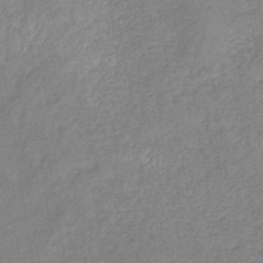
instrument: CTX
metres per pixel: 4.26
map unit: eHb
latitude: -40.7085
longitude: 80.5385
